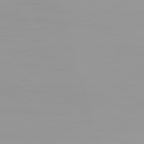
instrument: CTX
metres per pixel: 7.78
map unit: Hpe
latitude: 77.8961
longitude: -142.4034
